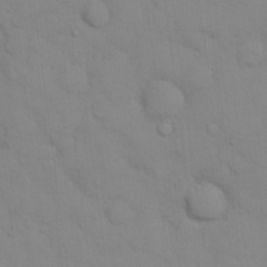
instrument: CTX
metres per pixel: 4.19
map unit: eHh
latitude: 16.0255
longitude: -62.7813
